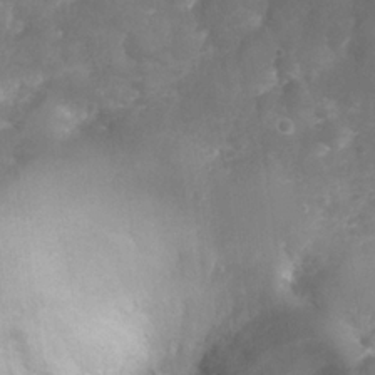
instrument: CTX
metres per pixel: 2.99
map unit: Nhu
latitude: 25.2537
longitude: -63.1781
